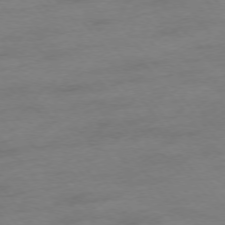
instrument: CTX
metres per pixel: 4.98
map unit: Ap
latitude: -76.0661
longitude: -84.4034
